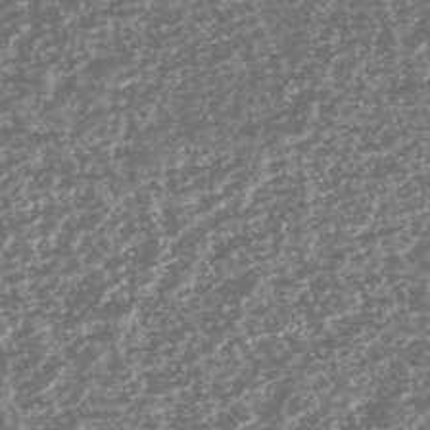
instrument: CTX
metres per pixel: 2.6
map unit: HNhu
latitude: -47.0297
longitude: 31.1242
